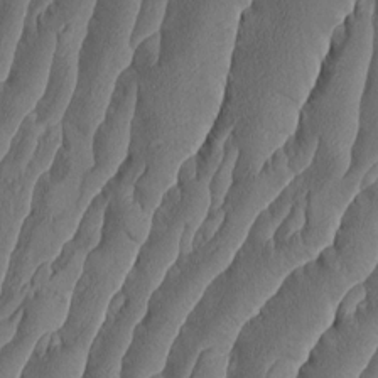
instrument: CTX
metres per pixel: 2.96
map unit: Aa
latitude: 8.7246
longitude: -130.9892
